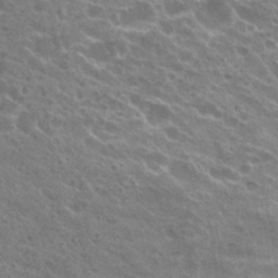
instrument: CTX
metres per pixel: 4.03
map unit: Hto
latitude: 22.8569
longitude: -38.7246
